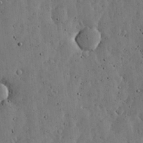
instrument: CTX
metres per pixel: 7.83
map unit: lHvf
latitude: 19.3481
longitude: -114.1955
